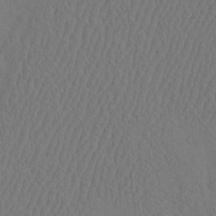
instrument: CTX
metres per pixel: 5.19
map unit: eHh
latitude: -2.9730
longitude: 18.6896
